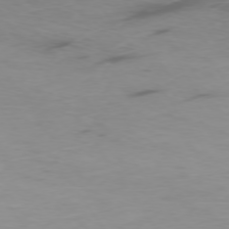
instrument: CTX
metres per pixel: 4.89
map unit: Ap
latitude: -76.1417
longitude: -69.3293
